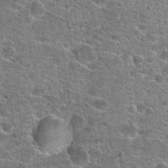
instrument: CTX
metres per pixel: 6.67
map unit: Hto
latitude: 20.6491
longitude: -43.9528
